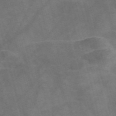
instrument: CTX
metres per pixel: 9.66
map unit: Nve
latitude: -58.3495
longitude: 63.7855
